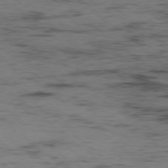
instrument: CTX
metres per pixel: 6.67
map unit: Hpe
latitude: -78.7841
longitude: 16.0094
